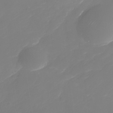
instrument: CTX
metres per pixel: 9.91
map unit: Nhu
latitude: -30.3306
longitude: -71.7072
